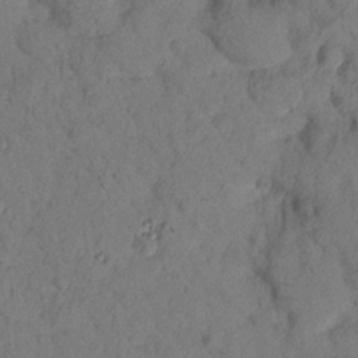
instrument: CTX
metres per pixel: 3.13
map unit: lHvf
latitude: 14.5735
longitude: 178.2928
